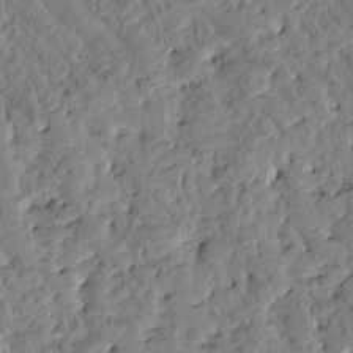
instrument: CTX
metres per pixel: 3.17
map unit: Htu
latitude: -3.1053
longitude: 175.9745
